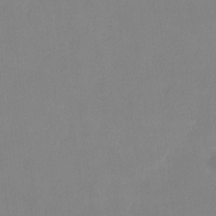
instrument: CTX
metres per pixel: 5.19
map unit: Ht
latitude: -8.9164
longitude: -34.3656
